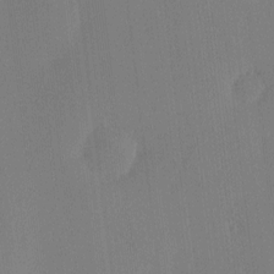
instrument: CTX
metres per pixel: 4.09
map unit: eHh
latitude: -3.3131
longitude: 17.5022
